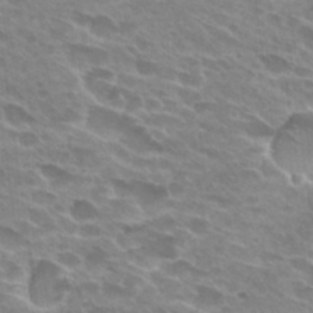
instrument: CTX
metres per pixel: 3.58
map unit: Hto
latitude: 28.4412
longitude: -42.5546
